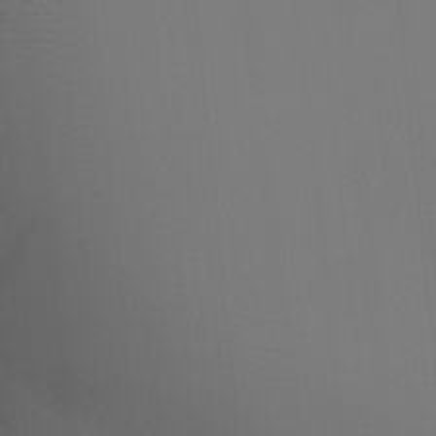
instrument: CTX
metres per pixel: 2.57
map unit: HNhu
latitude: 13.4993
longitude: 13.2376
